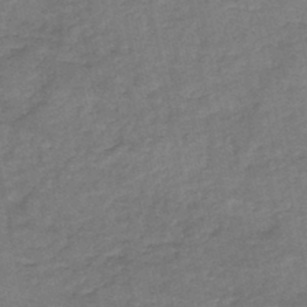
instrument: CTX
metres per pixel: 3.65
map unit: HNb
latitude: -45.1431
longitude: -36.2523
